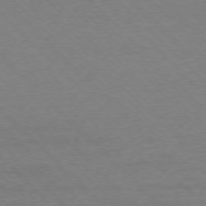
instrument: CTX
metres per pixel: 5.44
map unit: Ap
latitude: -77.3132
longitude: -86.9136
